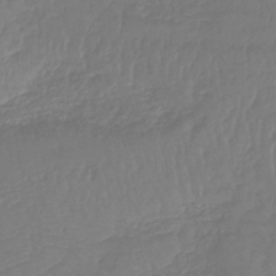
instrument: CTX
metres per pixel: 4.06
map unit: lHb
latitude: -42.1416
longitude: 77.0675
